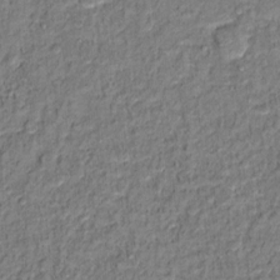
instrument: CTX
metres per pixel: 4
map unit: Hto
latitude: 12.3656
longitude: -37.9528
